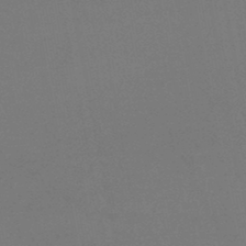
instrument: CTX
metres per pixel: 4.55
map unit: lHb
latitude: -46.5573
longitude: 68.8219
